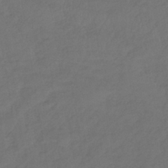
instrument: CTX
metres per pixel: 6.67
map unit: lHb
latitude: -39.2754
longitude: 70.8975
